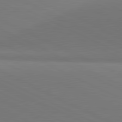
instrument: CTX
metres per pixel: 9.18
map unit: lApd
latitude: 81.3859
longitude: 145.4077
